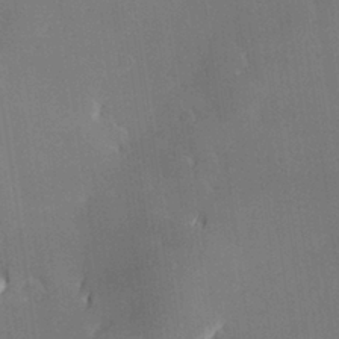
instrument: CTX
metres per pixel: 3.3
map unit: Hve
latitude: 28.3845
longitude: 144.9920
